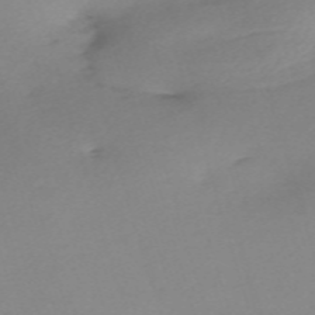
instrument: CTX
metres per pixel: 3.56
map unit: eHh
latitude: -61.2376
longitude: 52.6896
